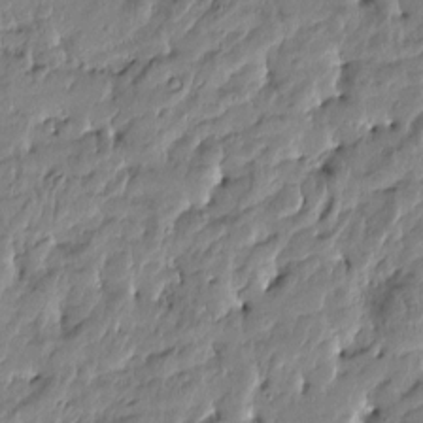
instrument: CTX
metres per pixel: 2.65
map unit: Htu
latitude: -4.6896
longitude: 177.2943
